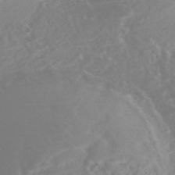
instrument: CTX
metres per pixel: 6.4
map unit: Nhe
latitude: -46.6896
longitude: -171.1970
